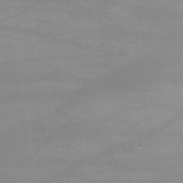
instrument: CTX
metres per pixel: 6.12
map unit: lHvf
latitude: -10.0472
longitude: -101.7261
